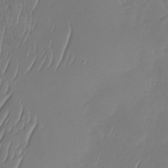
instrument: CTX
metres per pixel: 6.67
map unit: Nhu
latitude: -30.0094
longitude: -59.4804
